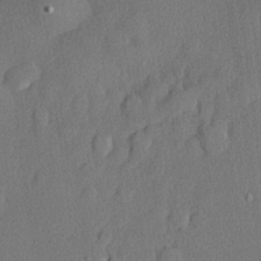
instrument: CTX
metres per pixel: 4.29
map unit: lHvf
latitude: 21.1026
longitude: 140.8219
